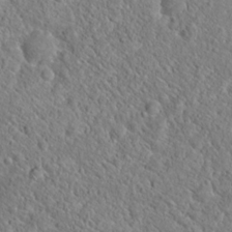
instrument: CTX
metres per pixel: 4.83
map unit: Hto
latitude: 20.1956
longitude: -44.8569
